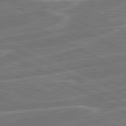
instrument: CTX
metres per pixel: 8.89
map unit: lApd
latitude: 81.3671
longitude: 121.8800
